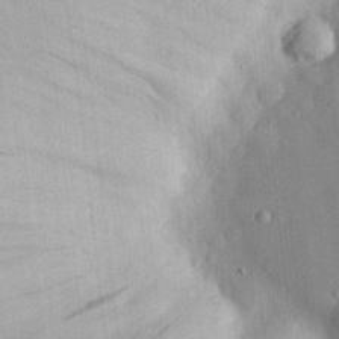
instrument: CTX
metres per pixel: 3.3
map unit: eHh
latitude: 29.8583
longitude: -74.0633
